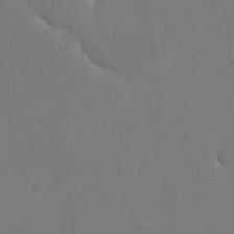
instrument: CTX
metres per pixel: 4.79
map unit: eHh
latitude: 19.2159
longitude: -69.5749
